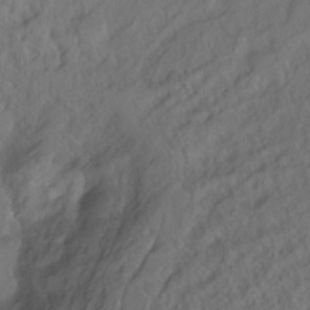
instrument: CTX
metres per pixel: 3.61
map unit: Ht
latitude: -7.0108
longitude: -37.5749
